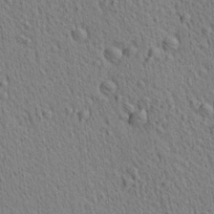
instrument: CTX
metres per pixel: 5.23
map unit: Aa
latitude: 21.7450
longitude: -138.9325
